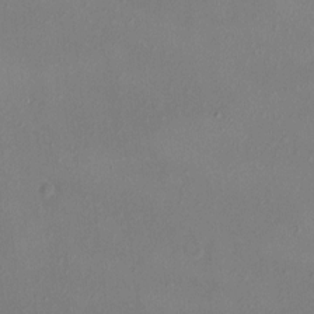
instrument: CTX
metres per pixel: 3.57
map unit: HNhu
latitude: 4.9136
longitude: 6.8786
